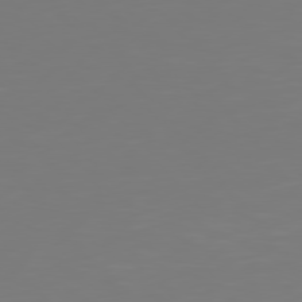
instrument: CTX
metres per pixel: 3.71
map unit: Hpe
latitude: 77.3670
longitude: -165.6505
